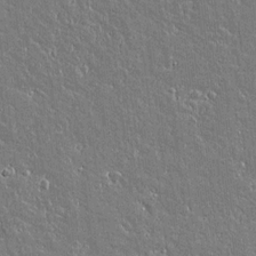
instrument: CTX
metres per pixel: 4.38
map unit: lAvf
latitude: 15.1215
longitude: -128.2522
